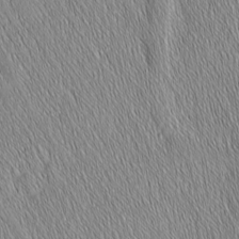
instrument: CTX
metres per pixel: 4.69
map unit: Nhu
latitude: -7.3698
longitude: -151.8961
